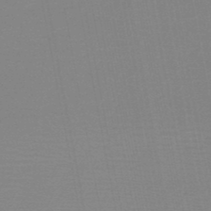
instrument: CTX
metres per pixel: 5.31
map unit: HNb
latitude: -46.2928
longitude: -39.6694
